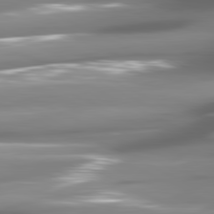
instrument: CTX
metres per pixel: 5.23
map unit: lApd
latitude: 81.3104
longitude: -145.3104
